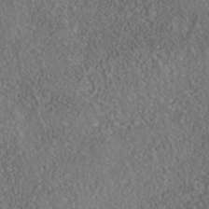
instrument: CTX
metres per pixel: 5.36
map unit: Nhe
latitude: -40.5574
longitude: -99.0269
